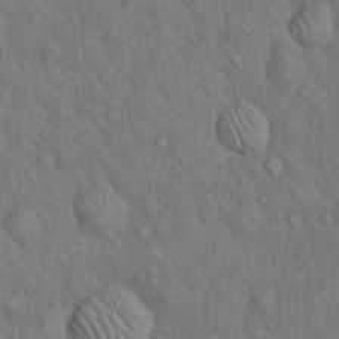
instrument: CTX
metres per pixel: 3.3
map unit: Hto
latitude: 15.4049
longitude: -58.1578
